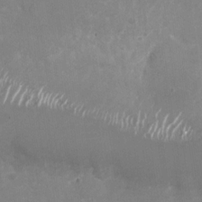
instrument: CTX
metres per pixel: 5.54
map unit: Nhu
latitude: -28.5196
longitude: -75.6316
